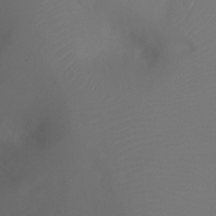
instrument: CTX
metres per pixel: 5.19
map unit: Ht
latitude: -2.6707
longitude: -27.2348
